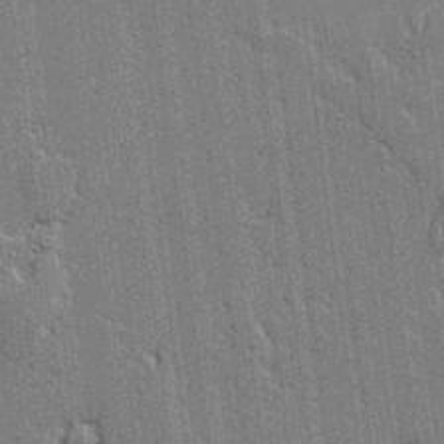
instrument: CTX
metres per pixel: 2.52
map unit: lAvf
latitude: -0.5952
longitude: -107.6127
